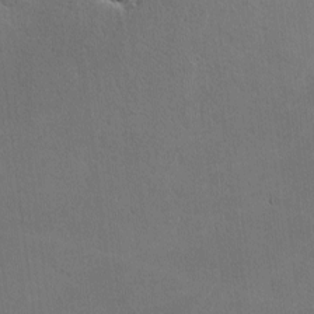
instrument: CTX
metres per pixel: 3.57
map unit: lHvf
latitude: -10.0094
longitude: -101.9528
